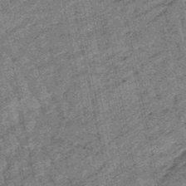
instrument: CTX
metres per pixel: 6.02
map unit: lHb
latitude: -48.0661
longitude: 81.3510
